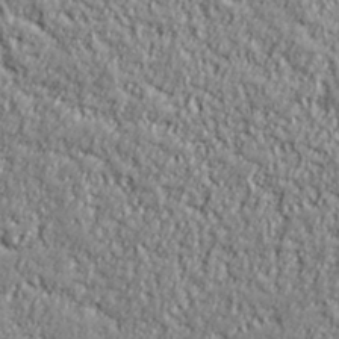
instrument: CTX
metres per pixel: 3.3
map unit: lHvf
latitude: 38.1956
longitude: -92.0822
